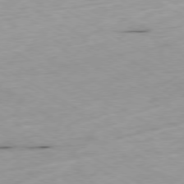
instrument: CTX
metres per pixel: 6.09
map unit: Ap
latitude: -79.2942
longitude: -68.9703
